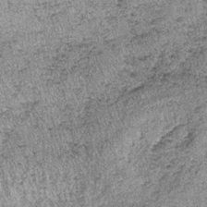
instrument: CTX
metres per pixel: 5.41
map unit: lHb
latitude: -37.2187
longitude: 66.6897
